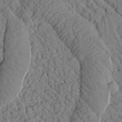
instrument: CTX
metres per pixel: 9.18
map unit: Htu
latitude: 0.9702
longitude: 176.5196
